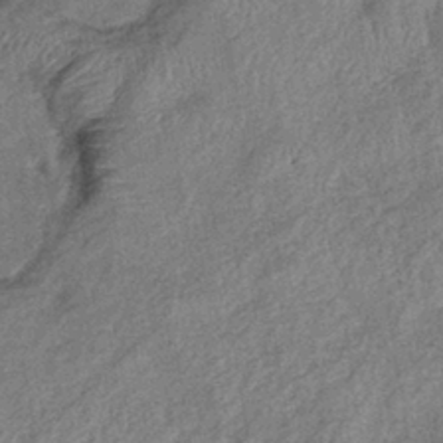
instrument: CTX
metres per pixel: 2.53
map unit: eHb
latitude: -38.4818
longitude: 77.6911
